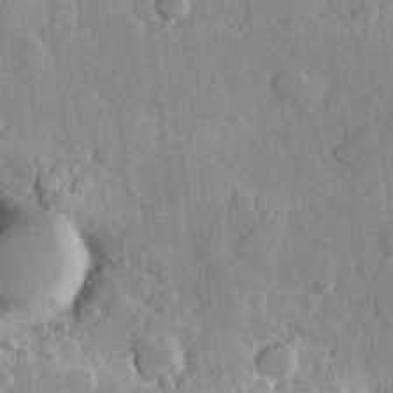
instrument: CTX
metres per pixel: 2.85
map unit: Hve
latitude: 23.3859
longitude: 148.1606
